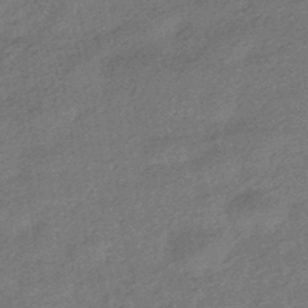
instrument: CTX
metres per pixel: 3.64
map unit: HNhu
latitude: -42.5951
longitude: 92.9920
